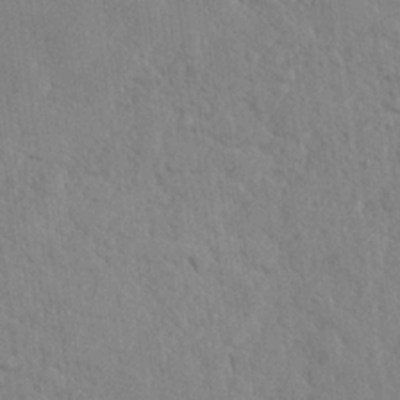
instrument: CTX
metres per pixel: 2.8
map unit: lHvf
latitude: 24.3656
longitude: 143.4265
